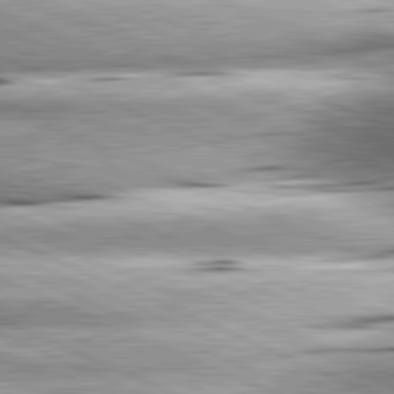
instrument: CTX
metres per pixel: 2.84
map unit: lApd
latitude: 81.8583
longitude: -166.9324
